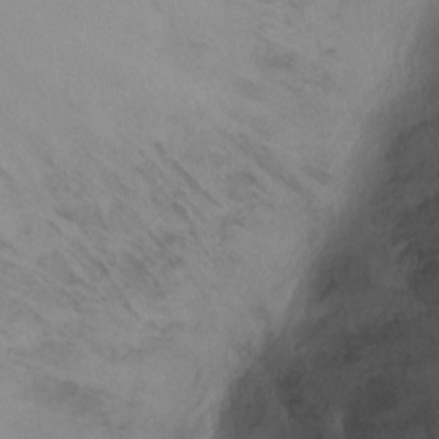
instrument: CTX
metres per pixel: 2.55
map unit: Ht
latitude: -11.2376
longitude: -34.1200
